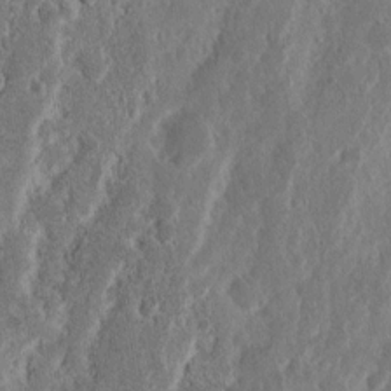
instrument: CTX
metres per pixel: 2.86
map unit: Nhu
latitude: 15.3860
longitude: -74.1200
